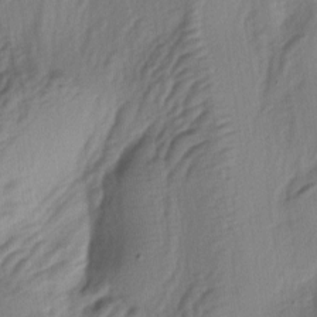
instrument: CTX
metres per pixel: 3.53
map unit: lAa
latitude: -4.9163
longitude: -123.8016
